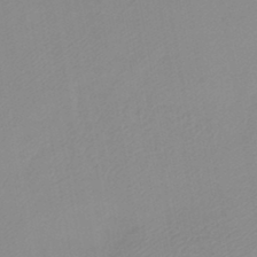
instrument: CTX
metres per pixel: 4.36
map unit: HNb
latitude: -44.9353
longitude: -42.8191
